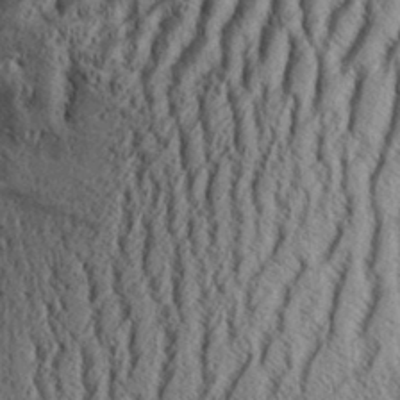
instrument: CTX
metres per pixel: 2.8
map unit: Aa
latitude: 33.3482
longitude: -137.1781
